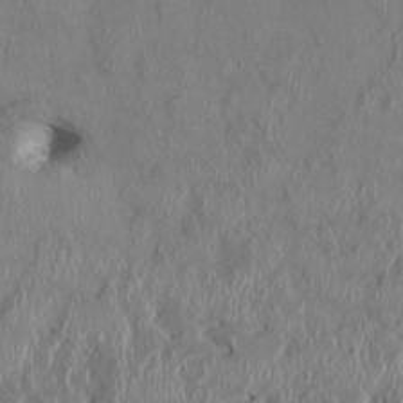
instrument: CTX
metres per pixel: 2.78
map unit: HNhu
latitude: 2.4223
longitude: -6.2145
